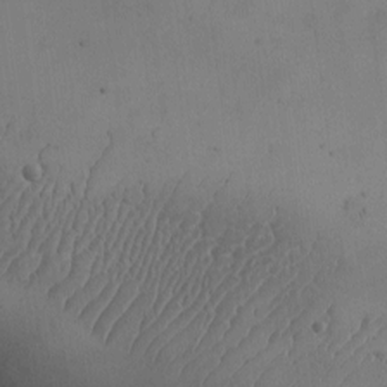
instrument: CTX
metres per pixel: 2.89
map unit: eHh
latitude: -9.8422
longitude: -67.2159
